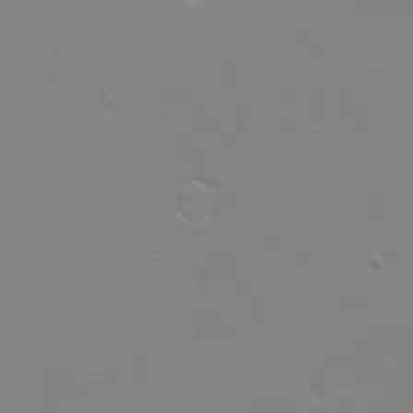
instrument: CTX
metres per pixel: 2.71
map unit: eHh
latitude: -6.5762
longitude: -79.5182
